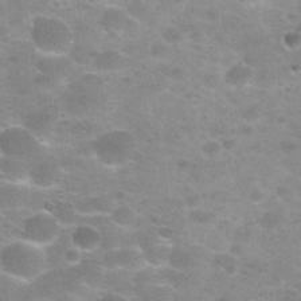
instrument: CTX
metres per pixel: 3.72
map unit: Nhu
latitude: 27.6316
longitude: -50.1388
